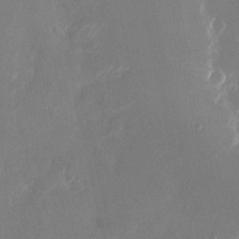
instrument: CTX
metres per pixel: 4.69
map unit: Nhu
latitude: -23.3888
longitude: -72.7247
